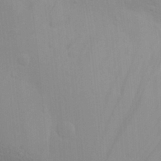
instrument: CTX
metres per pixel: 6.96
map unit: Aa
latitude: 28.8191
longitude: -132.1956
